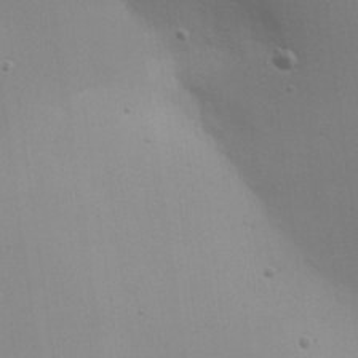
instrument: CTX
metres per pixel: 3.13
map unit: eHh
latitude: 25.6693
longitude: -70.0255
